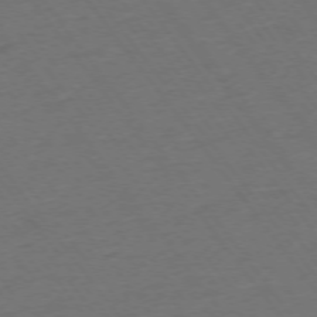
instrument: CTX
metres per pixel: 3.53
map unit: Ap
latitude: -75.4644
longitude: -83.6504
